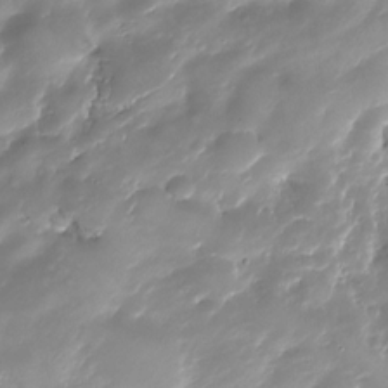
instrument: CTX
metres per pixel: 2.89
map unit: HNhu
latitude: -25.2754
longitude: 50.8408
